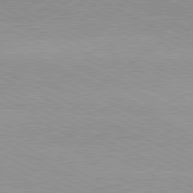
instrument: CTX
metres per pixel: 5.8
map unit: lApd
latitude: 79.9528
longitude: -128.2333
